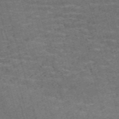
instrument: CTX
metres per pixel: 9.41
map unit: Nve
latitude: -59.3320
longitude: 63.9178
